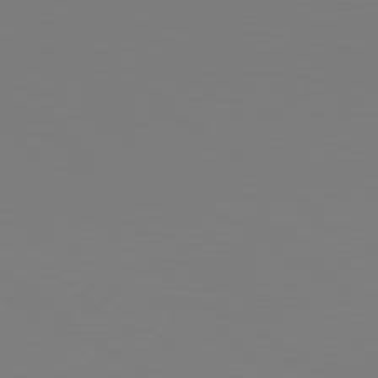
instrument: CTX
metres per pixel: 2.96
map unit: Hpe
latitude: 78.4034
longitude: -134.3467
